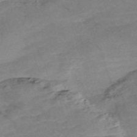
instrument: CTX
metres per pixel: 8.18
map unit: Nve
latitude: -58.0849
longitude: 61.3510
